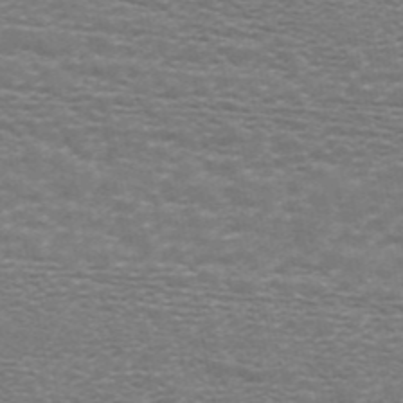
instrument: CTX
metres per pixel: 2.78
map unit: ANa
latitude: 44.5923
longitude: 28.8975
